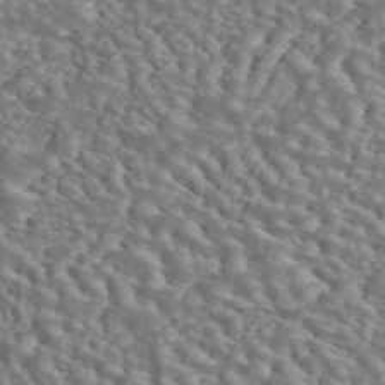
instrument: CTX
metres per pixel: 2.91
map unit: ANa
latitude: 42.6491
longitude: 14.6708
